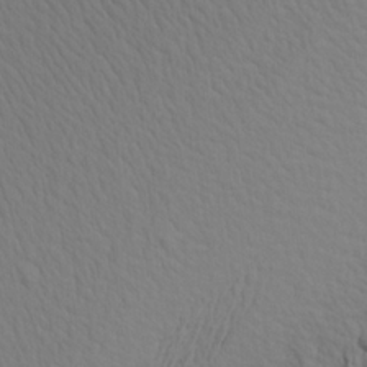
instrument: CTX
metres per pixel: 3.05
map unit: Aa
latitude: 18.9891
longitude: -142.1011
